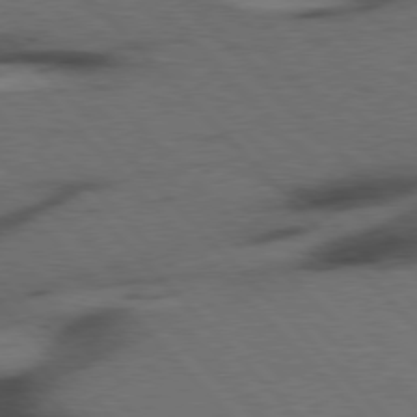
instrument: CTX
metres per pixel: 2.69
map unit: Hpe
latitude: 77.1592
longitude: -154.3467
